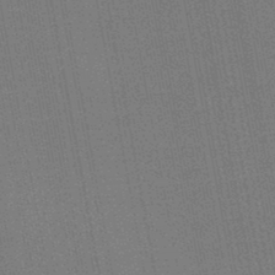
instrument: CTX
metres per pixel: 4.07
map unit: eHb
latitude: -44.9164
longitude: 87.3321
